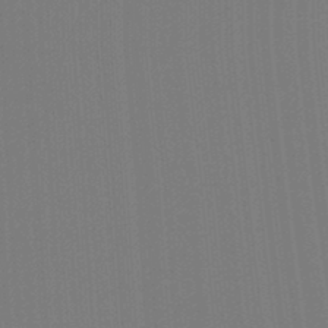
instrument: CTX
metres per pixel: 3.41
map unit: Ht
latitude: -4.7841
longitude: -27.2537
